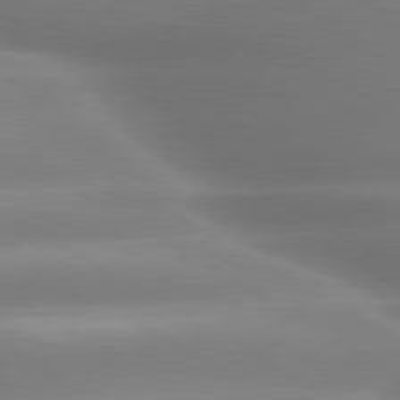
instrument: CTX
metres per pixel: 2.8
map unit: lApd
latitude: 80.1200
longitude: -137.8773
